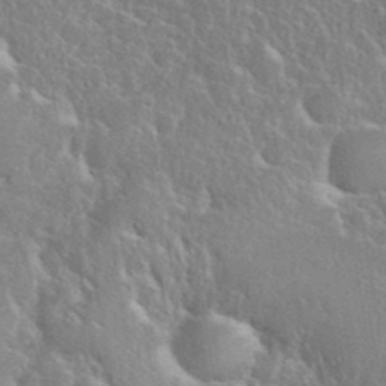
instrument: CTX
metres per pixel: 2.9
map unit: eHh
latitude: 37.5182
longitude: -61.8583
